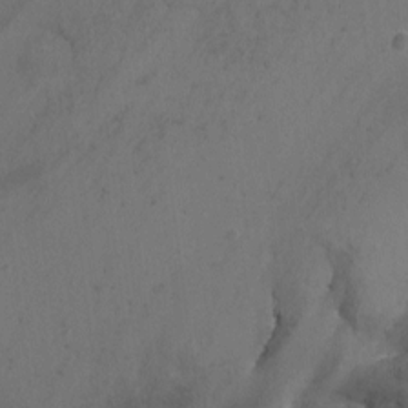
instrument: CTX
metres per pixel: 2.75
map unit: Nhu
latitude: -10.7841
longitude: -36.6491
